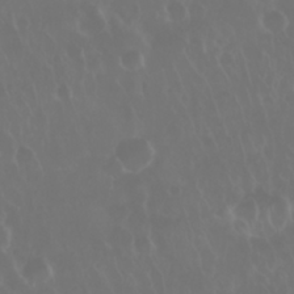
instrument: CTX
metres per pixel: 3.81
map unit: Nhu
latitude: 28.2900
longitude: -62.9136
